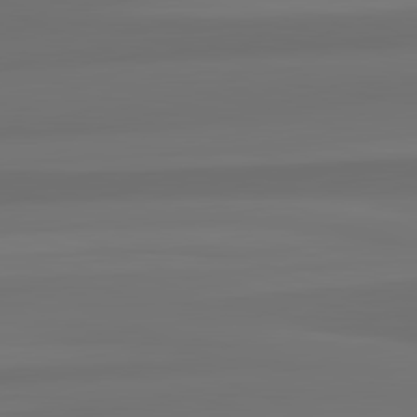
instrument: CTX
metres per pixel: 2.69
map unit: lApd
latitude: 82.3089
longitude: -173.4993
